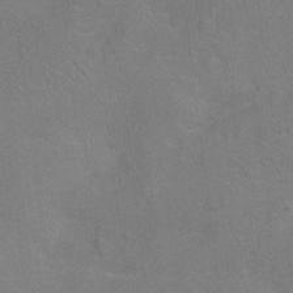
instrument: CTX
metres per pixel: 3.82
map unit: Ht
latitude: -12.1228
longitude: -24.1388
